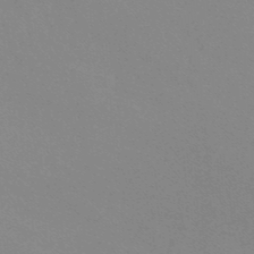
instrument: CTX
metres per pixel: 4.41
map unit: lHb
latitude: -48.2173
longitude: 64.1417
